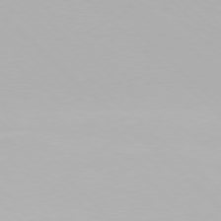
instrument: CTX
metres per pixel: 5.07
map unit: Hpe
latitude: 77.3670
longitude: -171.9528
